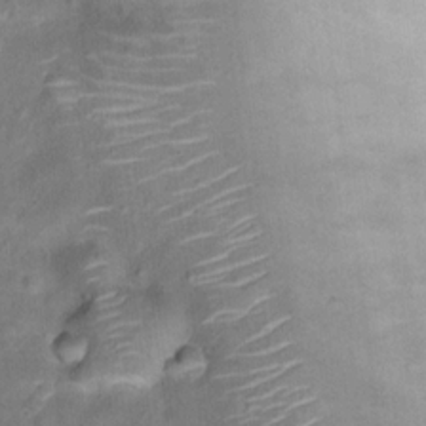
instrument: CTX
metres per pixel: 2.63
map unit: Ht
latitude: 15.1404
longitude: -41.2725
